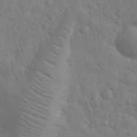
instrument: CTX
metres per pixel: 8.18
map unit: eHh
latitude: 32.5924
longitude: -68.6302
